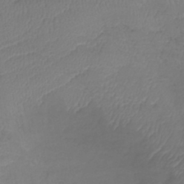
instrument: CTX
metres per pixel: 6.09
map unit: lHb
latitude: -39.3321
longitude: 73.7477
